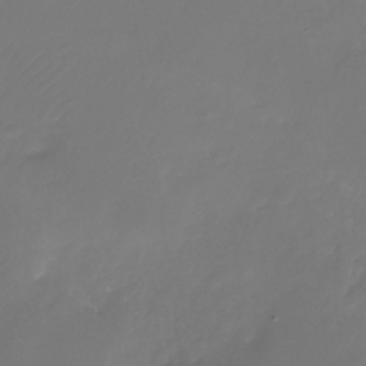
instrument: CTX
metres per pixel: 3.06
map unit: Nhu
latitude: -26.8974
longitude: -71.1403
